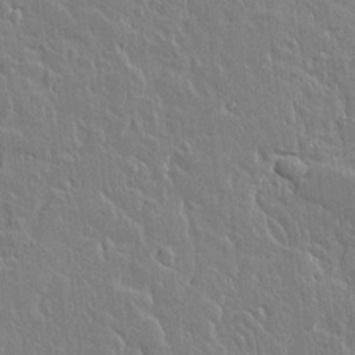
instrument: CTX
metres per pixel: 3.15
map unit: Aa
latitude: 12.3656
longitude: -127.5938
